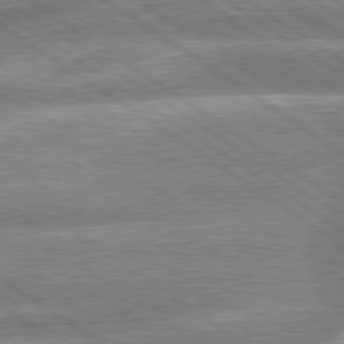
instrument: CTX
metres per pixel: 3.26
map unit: lApd
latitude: 79.3671
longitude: -159.9528
